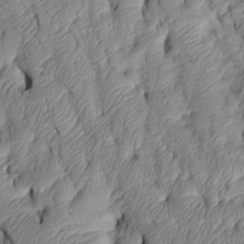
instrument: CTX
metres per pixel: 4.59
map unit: Htu
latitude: 2.8191
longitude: 149.1809
